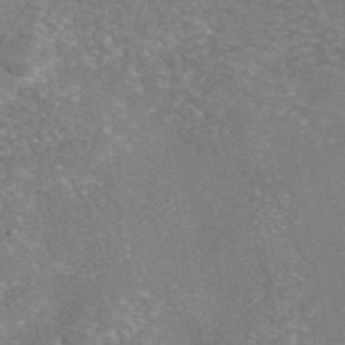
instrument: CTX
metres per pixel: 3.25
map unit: eAb
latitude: 46.1578
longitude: 105.5399
